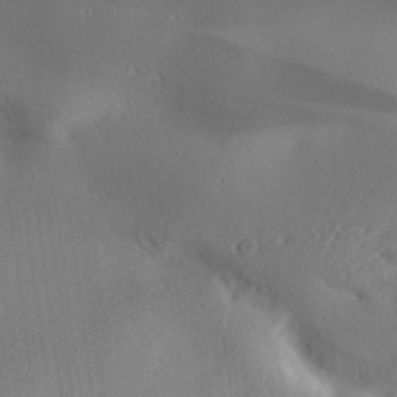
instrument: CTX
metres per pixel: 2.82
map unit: Ave
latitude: 18.0633
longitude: -137.9528
